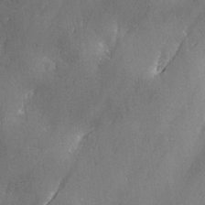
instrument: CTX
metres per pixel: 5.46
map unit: Ave
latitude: 2.3089
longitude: -111.8584
